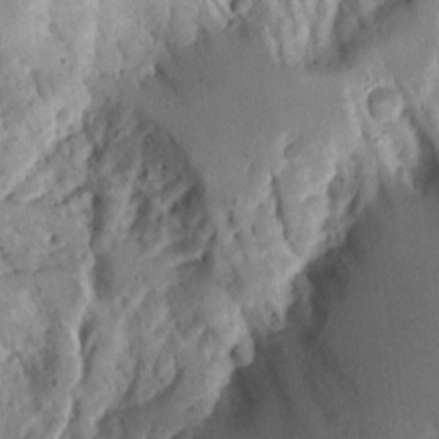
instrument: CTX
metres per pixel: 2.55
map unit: Ave
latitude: 13.3482
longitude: -138.8191
